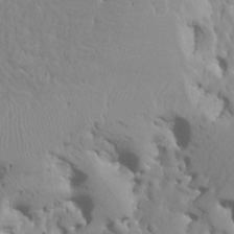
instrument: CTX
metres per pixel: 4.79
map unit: HNhu
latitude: 7.7072
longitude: -1.8961
